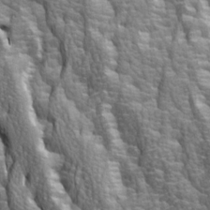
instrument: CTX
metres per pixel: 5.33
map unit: Ave
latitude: 14.5735
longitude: -131.9717
